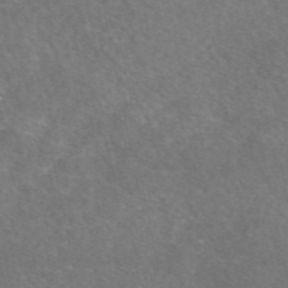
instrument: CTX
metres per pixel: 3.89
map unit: eAb
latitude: 49.2159
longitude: 118.1228
